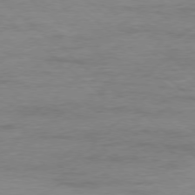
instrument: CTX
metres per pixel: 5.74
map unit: Ap
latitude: -78.3306
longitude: -87.8583
